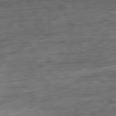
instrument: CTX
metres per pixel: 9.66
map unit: Ap
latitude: -80.7086
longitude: -68.8569
